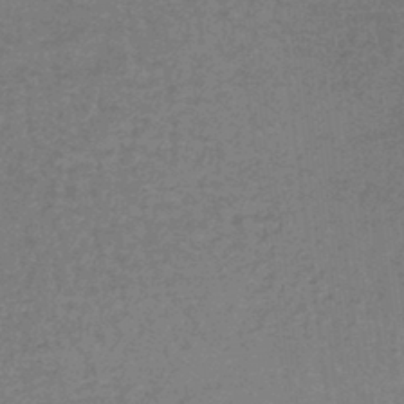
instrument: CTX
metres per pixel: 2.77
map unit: lHb
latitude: -43.2375
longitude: 66.3306
